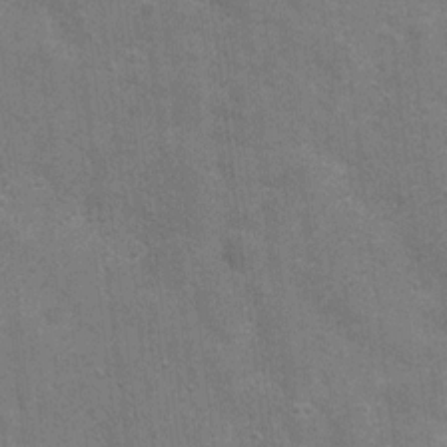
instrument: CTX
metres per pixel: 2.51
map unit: Nhu
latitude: 4.8758
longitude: -25.3859
